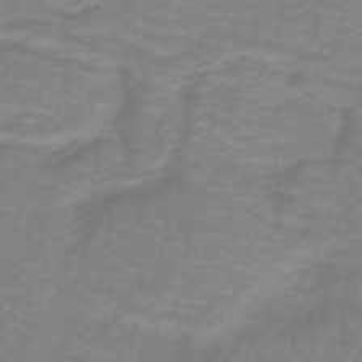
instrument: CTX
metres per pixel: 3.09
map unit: lHb
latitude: -41.9367
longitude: 56.0661
